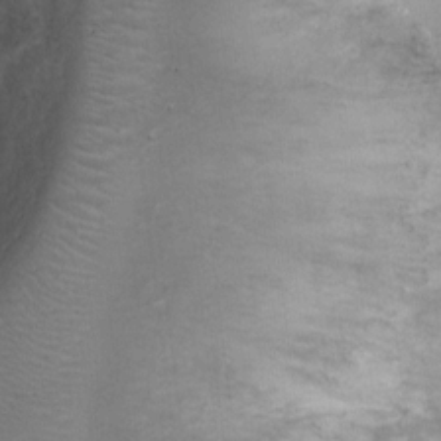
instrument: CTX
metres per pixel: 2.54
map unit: Ht
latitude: 1.2915
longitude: -25.3103
